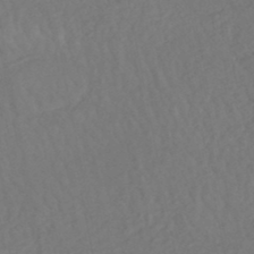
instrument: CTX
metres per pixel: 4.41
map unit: HNhu
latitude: -48.0661
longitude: 97.9367
